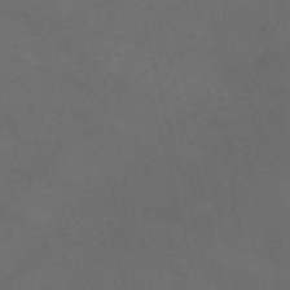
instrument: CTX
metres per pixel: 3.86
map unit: Nve
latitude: -58.3684
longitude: 59.7099
